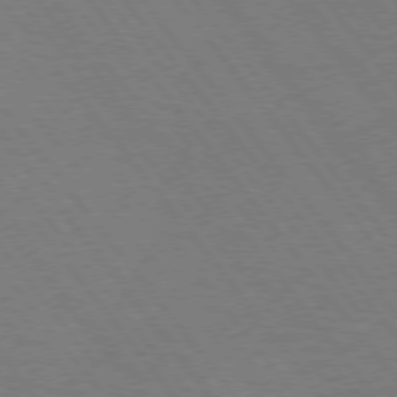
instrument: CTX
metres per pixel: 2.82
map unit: Hpe
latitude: 74.8380
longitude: -138.2145
